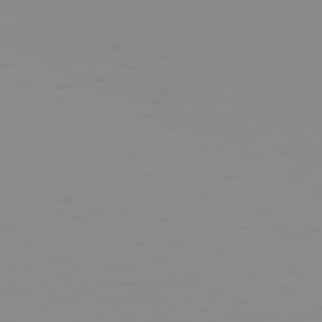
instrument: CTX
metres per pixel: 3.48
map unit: Hpe
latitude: 74.4979
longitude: -127.9717
